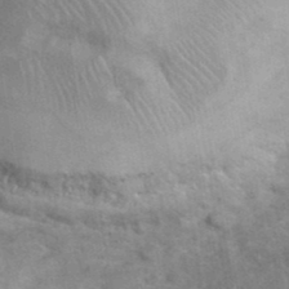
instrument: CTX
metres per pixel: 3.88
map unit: eHh
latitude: 37.6883
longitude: -64.9514
